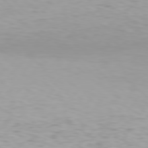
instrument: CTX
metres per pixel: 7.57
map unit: Hpe
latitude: 78.3279
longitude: -136.6869
